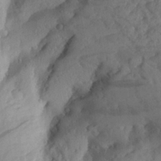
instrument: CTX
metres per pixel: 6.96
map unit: Aa
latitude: 27.6127
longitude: -133.8772
